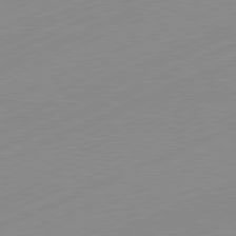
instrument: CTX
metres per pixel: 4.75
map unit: Hpe
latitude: -82.3495
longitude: 12.0094
